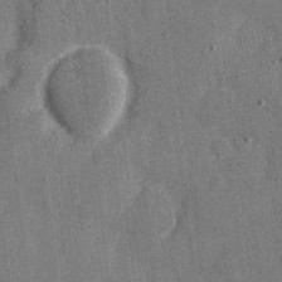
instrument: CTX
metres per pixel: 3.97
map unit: eHh
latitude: 7.2537
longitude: -67.7260
